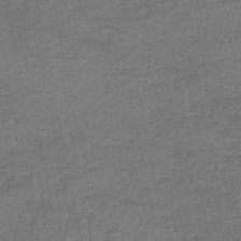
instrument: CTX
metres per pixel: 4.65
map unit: HNhu
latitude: -48.7275
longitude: 101.5966
